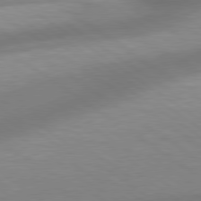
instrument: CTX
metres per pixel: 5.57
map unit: Hpe
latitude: 79.2159
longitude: -134.7624
